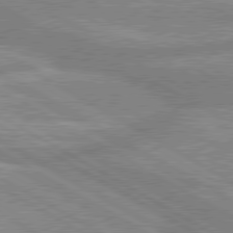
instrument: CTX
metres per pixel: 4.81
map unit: lApd
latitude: 80.1200
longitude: -166.3089
